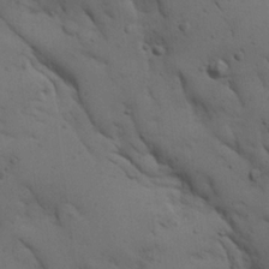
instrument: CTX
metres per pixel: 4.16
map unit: Ave
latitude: 23.1214
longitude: -135.8583
